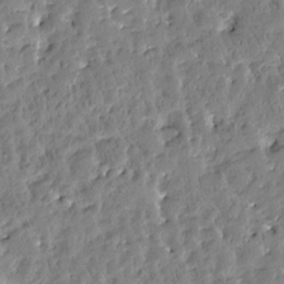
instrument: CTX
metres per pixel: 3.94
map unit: Htu
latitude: -3.5021
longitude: 176.0283
